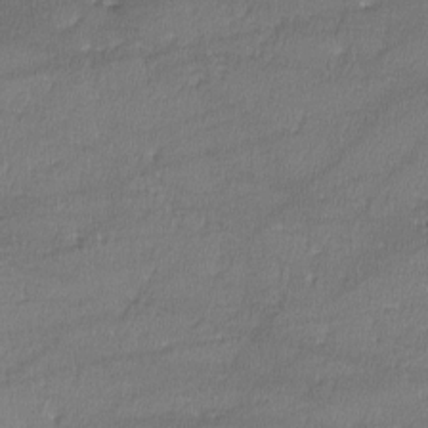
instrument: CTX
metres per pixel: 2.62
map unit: lHvf
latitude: -11.2943
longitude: -101.0081
